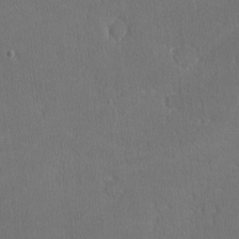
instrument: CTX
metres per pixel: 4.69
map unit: lHvf
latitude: -11.7667
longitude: -99.8394
